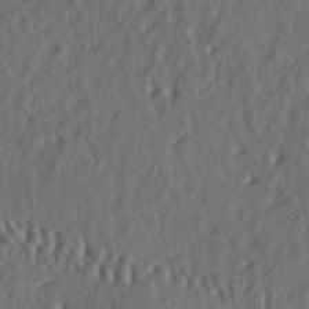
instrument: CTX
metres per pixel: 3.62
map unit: lAa
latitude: -5.9178
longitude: -124.6868
